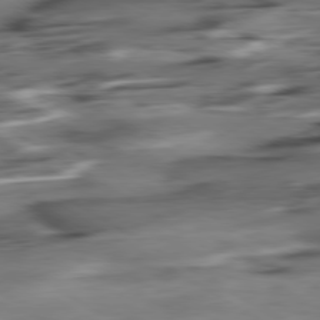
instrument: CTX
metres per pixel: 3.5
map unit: Hpe
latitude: -80.2929
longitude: 24.0472
